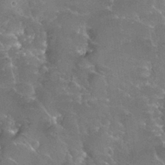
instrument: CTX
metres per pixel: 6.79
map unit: Nhu
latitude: 30.9892
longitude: -54.3278
